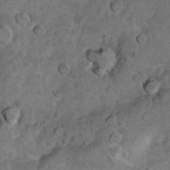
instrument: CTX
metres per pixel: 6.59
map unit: Nhu
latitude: 10.1956
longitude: -24.3089
